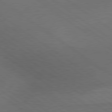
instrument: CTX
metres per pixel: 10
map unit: lApd
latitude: 79.8017
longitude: -177.2348
